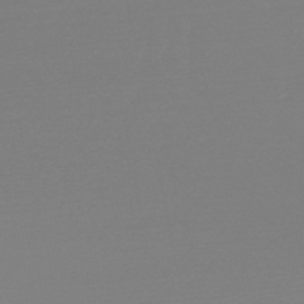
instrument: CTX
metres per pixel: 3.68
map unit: HNb
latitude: -50.4629
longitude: -43.7261
